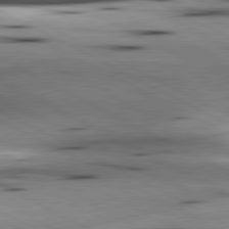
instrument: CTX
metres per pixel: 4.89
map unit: lApd
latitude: 80.8758
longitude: 156.8786
